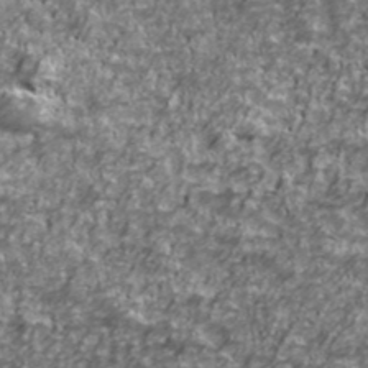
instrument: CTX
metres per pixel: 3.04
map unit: Ave
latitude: 41.6504
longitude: -114.3089
